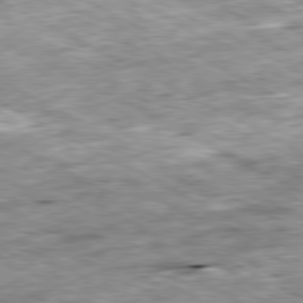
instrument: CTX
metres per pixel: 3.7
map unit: Ap
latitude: -80.8786
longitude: -87.8016
